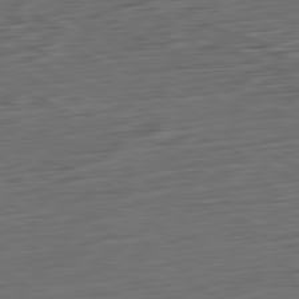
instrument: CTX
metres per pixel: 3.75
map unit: Ap
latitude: -81.6155
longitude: -62.2145
